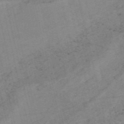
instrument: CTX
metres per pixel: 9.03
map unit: HNb
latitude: -55.0487
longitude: -47.8962
